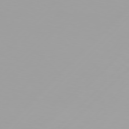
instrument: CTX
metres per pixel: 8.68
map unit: Hpe
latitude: 77.4426
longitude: -138.7624
